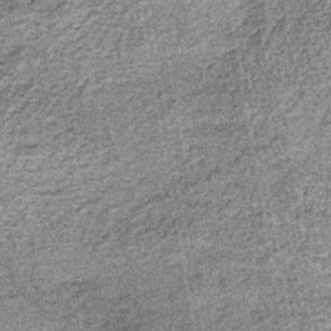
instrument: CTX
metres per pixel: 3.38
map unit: lHb
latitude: -39.0297
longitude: 64.9731
